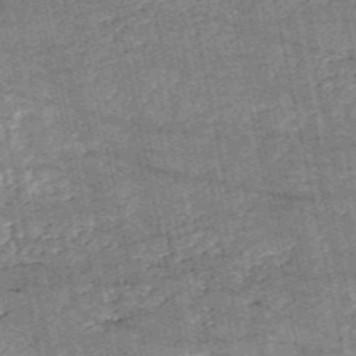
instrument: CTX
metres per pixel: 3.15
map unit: HNb
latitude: -53.5399
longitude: -40.0822
